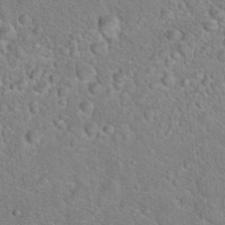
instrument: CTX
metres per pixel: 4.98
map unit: Hto
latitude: 17.7828
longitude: -52.2901
